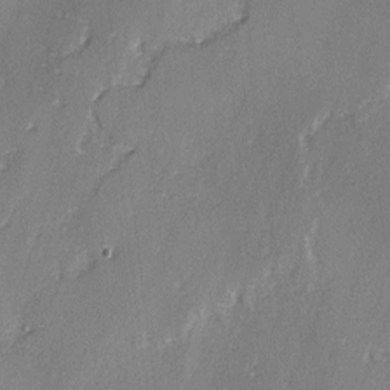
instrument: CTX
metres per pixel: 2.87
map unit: lAvf
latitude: -2.8219
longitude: -108.4034
